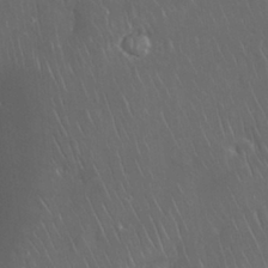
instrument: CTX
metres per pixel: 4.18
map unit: Nhu
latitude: 28.1955
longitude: -67.0458
